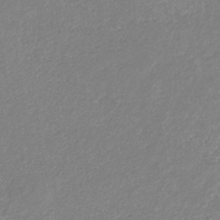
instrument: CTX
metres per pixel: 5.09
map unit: eHb
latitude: -30.9164
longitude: 66.9164
